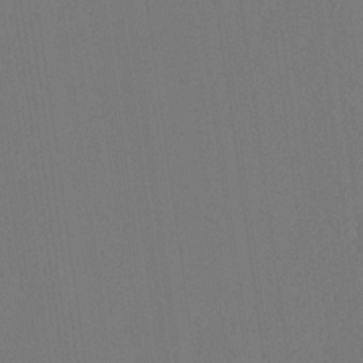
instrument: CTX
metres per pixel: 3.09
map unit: eHh
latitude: 18.4790
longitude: -67.7071
